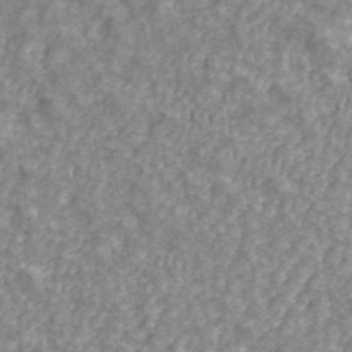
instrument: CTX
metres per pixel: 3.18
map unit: ANa
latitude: 42.9325
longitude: 26.6896
